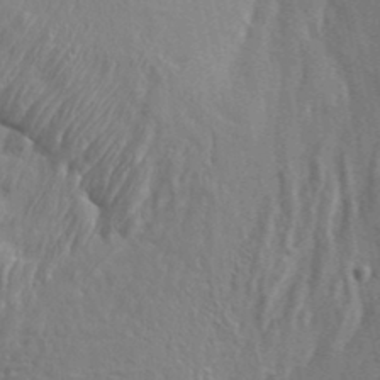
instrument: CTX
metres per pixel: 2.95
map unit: Aa
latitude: 33.9150
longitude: -134.1011
